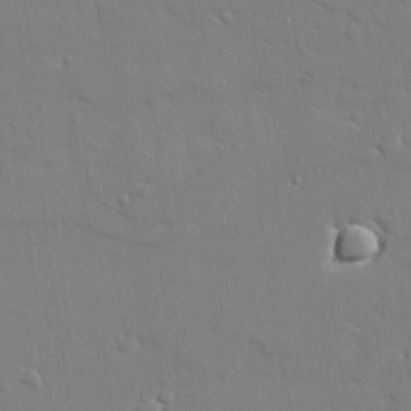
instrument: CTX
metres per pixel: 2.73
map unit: lAvf
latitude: 28.0822
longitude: -108.3278
